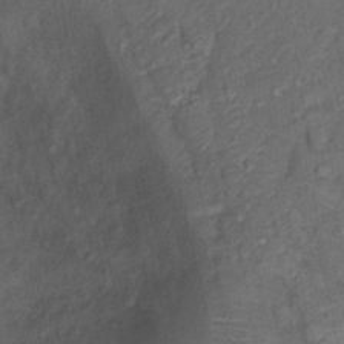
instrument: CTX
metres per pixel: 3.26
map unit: Nhu
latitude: 9.6127
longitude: -25.8394
